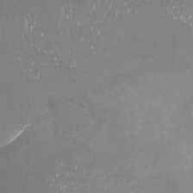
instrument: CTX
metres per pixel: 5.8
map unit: Nhu
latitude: -22.2929
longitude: -57.3481
